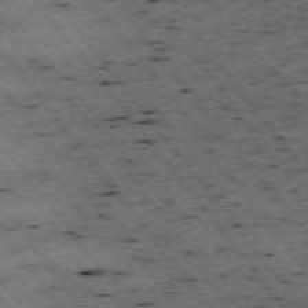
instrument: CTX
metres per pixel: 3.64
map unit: Hpe
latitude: -74.8786
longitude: 4.8219
